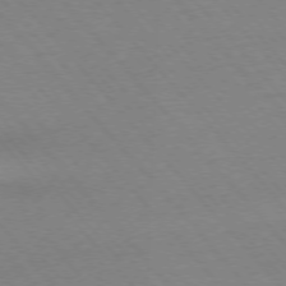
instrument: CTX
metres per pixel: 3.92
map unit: Ap
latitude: -76.3873
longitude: -86.7813
